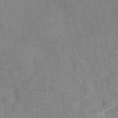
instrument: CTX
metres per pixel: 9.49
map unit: eAb
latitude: 44.7246
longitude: 106.1984
